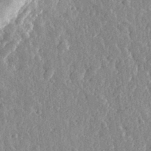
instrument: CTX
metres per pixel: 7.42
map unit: eHh
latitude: 32.2334
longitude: -79.4805
